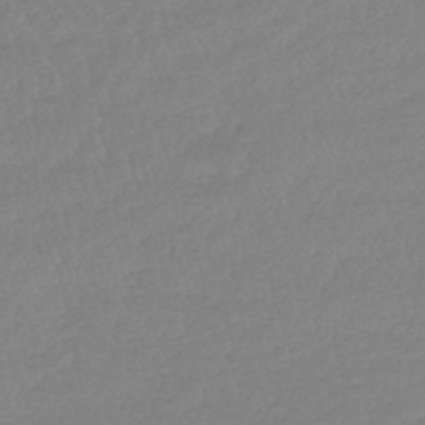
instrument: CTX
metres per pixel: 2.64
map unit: lHb
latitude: -44.3684
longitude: 78.1039
